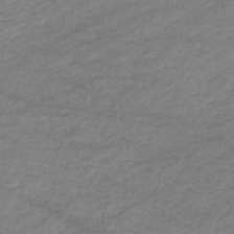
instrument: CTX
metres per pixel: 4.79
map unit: eHb
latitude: -37.5777
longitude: 75.5777
